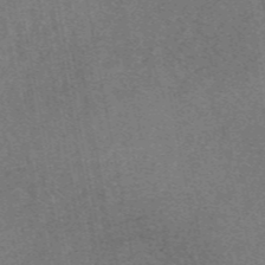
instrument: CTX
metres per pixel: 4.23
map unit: eAb
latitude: 47.8773
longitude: 103.2754
